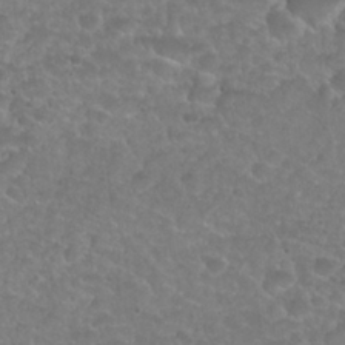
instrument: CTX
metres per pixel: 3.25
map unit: Nhu
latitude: 27.2726
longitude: -52.7813
